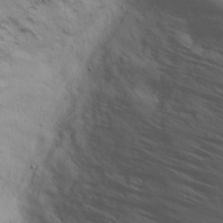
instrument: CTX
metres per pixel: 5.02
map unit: Aa
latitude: 18.6868
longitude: -142.2712
